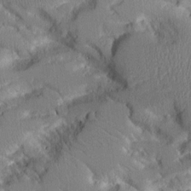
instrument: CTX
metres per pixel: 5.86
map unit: Aa
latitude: 11.9150
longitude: -125.7071
